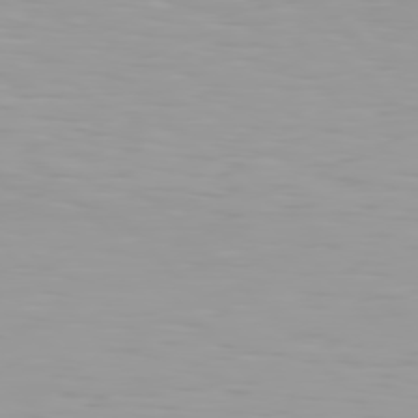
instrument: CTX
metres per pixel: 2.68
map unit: Hpe
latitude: 77.4048
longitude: -140.2711
